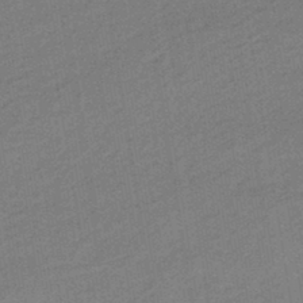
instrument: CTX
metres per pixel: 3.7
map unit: HNhu
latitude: -43.6154
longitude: 90.7086
